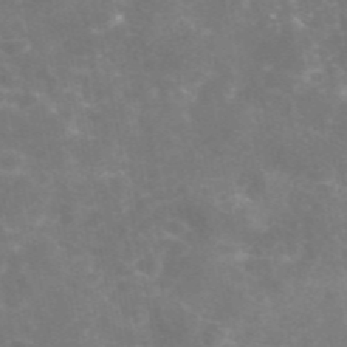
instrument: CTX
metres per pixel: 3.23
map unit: eAb
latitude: 46.3279
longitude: 124.5385
